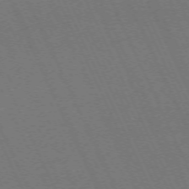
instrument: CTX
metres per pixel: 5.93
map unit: Hpe
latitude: -71.5966
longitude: 12.7463
